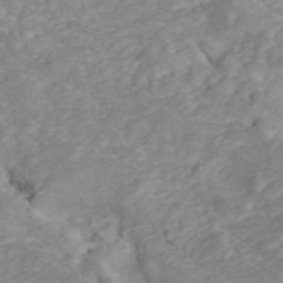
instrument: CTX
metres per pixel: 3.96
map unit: ANa
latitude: 46.0255
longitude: 22.2551
